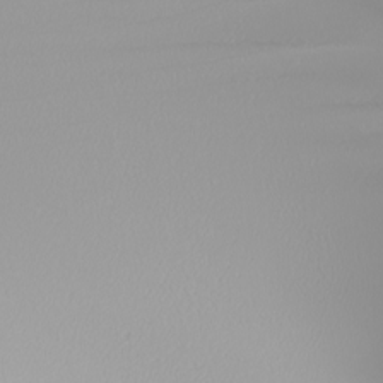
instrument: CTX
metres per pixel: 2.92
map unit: Nhu
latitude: -7.2565
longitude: -94.2145
